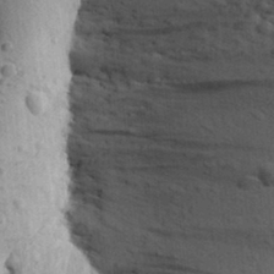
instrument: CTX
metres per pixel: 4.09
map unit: Aa
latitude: 25.3670
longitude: -148.4979
